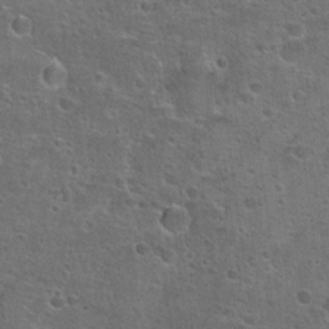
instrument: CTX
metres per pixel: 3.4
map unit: Hto
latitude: 22.2145
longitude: -45.4237
